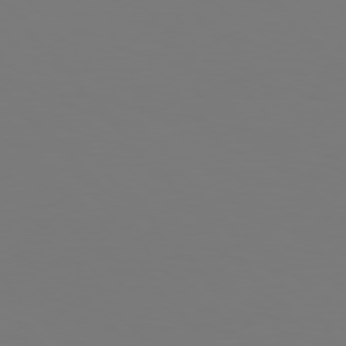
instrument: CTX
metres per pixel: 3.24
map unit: Hpe
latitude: 76.2900
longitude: -132.7246
